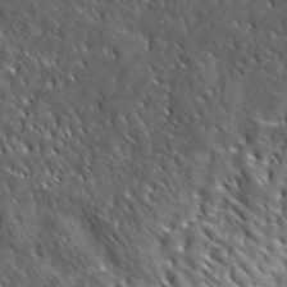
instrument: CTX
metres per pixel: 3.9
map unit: lHvf
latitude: 39.7072
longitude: -86.6679
